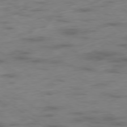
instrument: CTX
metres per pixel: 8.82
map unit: Hpe
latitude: -79.2565
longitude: -22.4601
